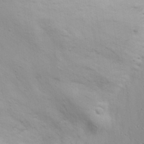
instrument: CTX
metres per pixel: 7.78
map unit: eHh
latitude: 19.1025
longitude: -71.9339
